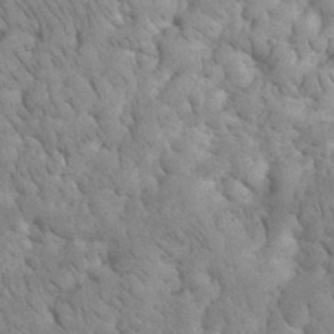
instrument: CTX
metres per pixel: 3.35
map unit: eHh
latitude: 33.6694
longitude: -66.5545
